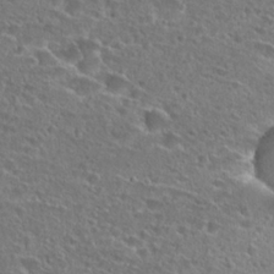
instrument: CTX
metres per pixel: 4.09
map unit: Hto
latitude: 25.4048
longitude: -46.1578
